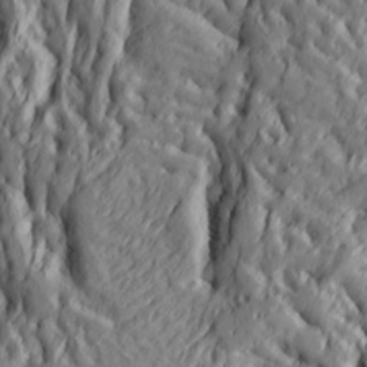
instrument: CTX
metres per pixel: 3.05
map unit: Ht
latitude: 7.4426
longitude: -77.9717
